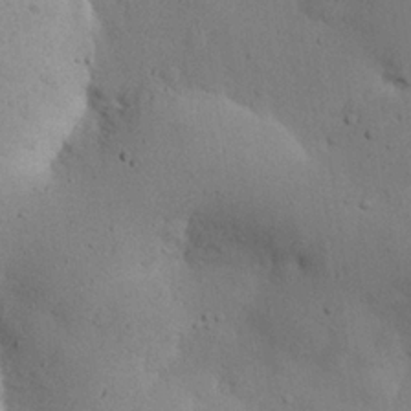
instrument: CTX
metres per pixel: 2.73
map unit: Nhu
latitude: 25.3481
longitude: -72.4979
